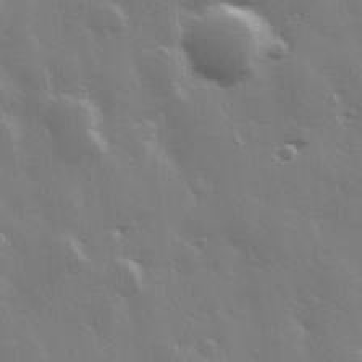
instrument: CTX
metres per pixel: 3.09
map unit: Hve
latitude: 28.4601
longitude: 148.2173
